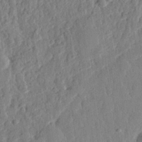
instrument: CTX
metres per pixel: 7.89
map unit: eHh
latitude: 27.8395
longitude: -77.2537
